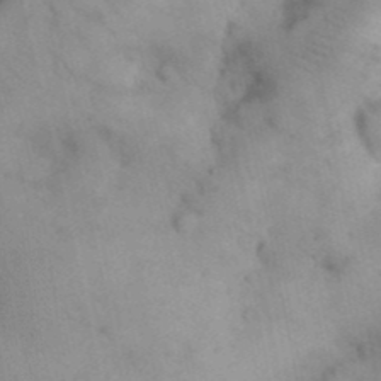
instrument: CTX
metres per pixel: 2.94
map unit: Nhu
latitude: 26.0255
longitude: -70.0822
